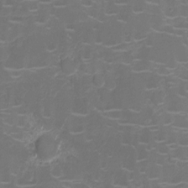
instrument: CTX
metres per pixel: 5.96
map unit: Ht
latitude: -7.9745
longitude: -18.3089
